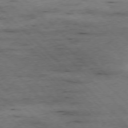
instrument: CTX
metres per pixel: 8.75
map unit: Ap
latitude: -77.0297
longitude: -86.8191
